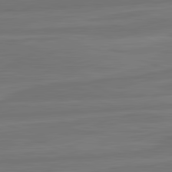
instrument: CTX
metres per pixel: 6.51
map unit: lApd
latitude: 82.3467
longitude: -174.7813
